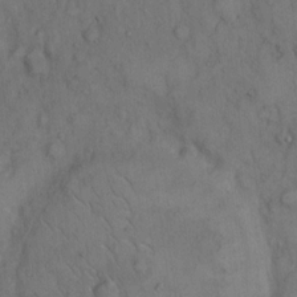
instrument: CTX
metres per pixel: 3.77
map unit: Hto
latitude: 7.9906
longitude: -60.4034
